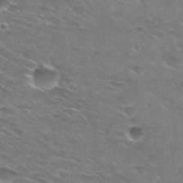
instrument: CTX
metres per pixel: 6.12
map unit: Hto
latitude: 29.8394
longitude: -46.5357
